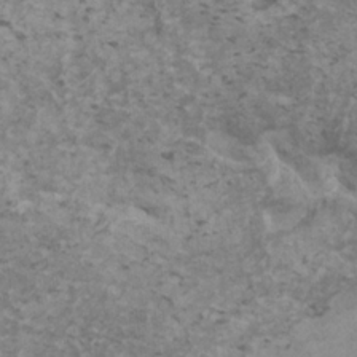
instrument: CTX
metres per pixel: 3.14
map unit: HNhu
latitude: 1.6316
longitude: 3.0486
